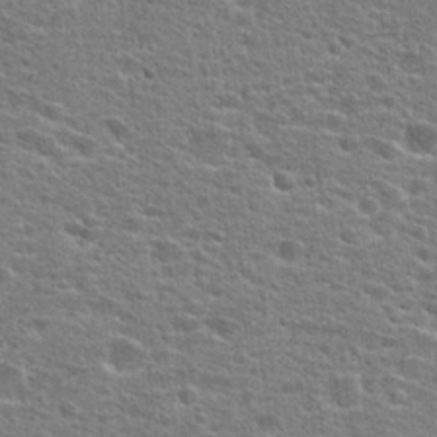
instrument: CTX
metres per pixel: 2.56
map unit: Hto
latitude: 24.2900
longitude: -47.6694
